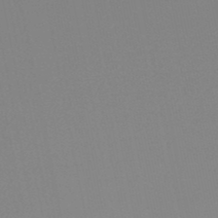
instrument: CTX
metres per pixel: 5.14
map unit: lHb
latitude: -48.8030
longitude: 69.5210
